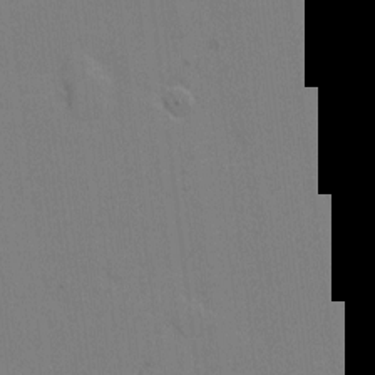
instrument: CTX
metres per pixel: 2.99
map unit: eHh
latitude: 6.9703
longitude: -65.8772
